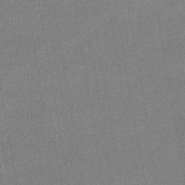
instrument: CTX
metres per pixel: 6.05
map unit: eHb
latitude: -45.0109
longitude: 86.8975
